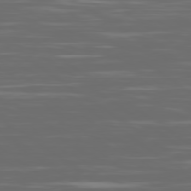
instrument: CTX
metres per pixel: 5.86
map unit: Ap
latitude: -79.4643
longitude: -103.5371
